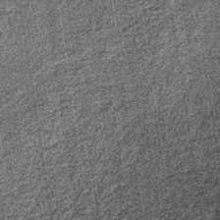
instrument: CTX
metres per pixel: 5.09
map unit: lHb
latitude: -37.7477
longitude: 64.5196
